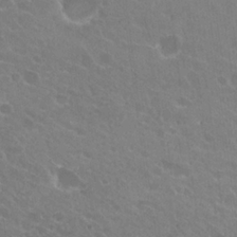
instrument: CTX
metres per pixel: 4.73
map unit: Hto
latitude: 20.9703
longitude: -34.1766
